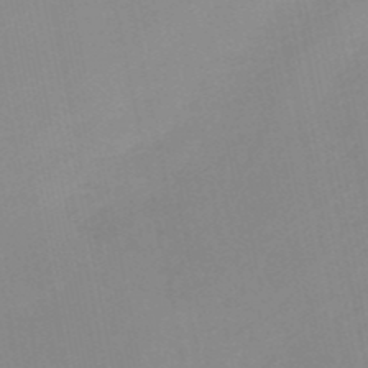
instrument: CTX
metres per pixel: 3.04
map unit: HNb
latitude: -51.4832
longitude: -50.9891
